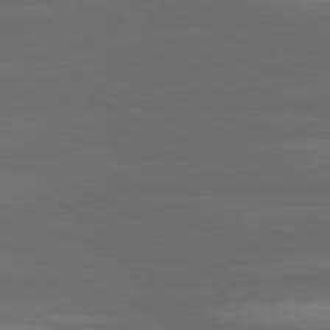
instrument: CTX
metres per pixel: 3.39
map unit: lApd
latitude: 80.9136
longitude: -139.4615
